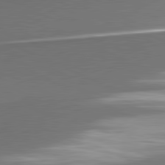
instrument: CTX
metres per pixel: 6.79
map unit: lApd
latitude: 81.3671
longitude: 174.7085
